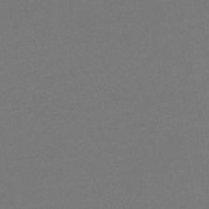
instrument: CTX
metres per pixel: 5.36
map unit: lHb
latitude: -42.7841
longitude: 73.6155
